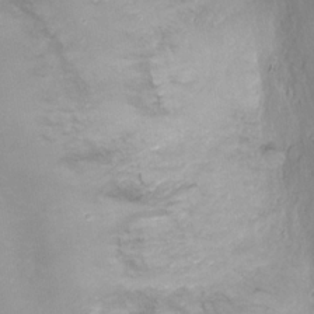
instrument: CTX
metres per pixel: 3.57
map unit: Nhu
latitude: -13.3132
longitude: -39.2915
